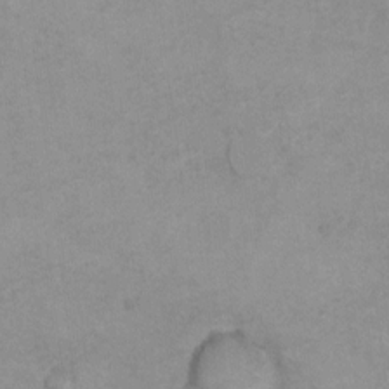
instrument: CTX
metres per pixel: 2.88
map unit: Hto
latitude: 7.8772
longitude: -35.4804
